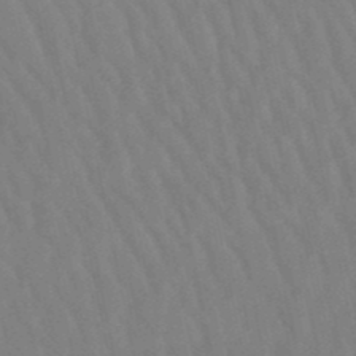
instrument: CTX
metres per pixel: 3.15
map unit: lHb
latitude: -49.8045
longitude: 70.9731
